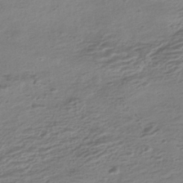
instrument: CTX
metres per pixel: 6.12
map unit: HNhu
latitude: -42.2928
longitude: 100.6896
